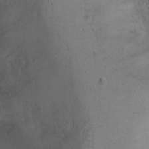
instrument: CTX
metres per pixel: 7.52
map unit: Ht
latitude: 0.5357
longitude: -38.0255
